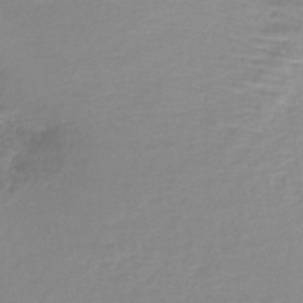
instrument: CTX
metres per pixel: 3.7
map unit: lHb
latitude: -41.6533
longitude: 59.2753
